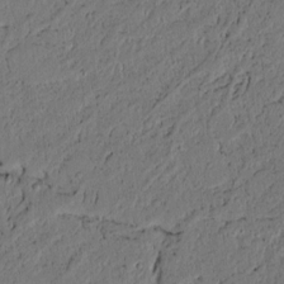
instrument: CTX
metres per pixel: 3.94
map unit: lAvf
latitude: 4.6679
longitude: 166.3873
